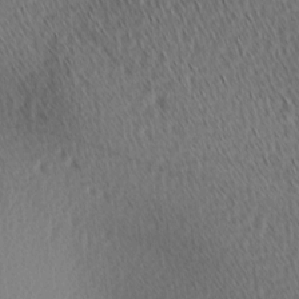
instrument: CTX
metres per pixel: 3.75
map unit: Ave
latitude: 2.1389
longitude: -114.9135
